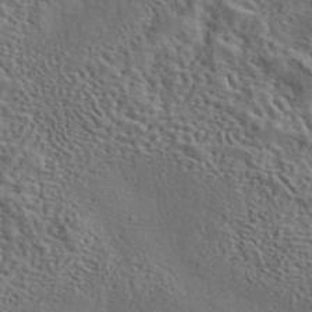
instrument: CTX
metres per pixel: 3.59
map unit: eAb
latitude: 43.1592
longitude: 112.8786
